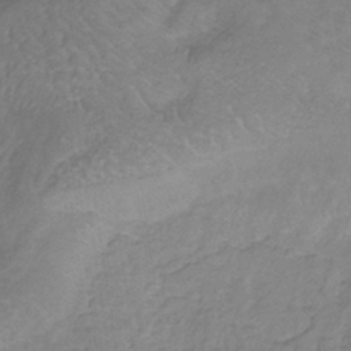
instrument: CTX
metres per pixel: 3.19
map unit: eHb
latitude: -31.5210
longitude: 67.0675
